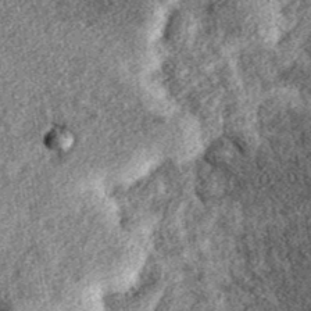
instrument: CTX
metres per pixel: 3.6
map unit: eAb
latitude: 38.4223
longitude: 106.9730
